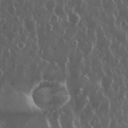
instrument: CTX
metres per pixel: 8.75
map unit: eHh
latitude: 35.1592
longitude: -58.4412
